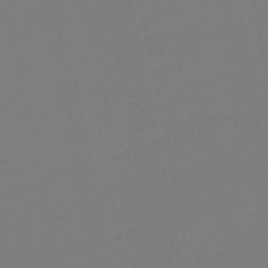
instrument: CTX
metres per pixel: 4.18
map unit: lHb
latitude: -50.1228
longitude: 80.8408
